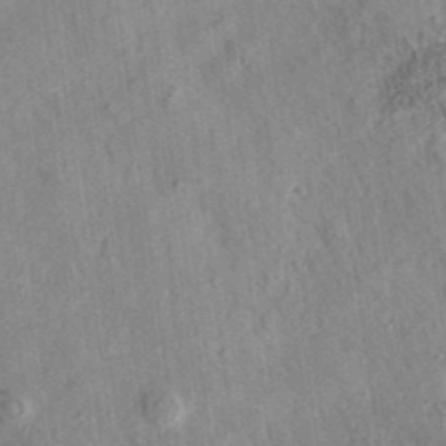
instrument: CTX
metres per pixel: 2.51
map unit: eAb
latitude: 35.9906
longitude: 109.3321
